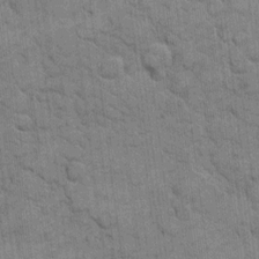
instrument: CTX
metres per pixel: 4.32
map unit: eHh
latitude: 10.6302
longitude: -65.1592
